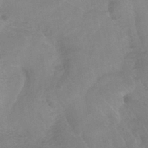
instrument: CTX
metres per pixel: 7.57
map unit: HNhu
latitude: -42.6518
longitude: 101.8800
